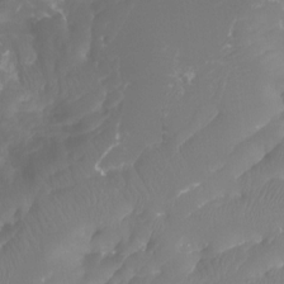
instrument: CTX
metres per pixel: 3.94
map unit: Htu
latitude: -13.1998
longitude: -47.4994
